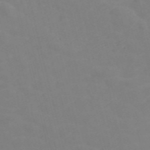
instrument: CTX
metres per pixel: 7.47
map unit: Nve
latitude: -57.1053
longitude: 53.1053
